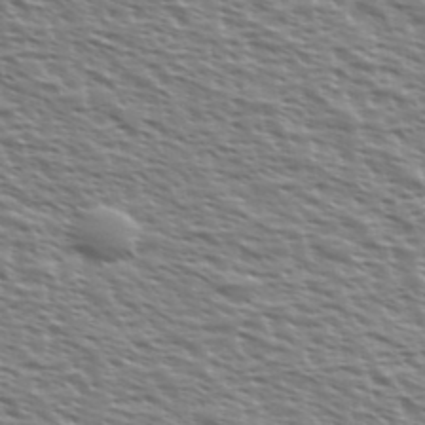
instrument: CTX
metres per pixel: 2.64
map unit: Ave
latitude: 37.4427
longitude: -112.6679
